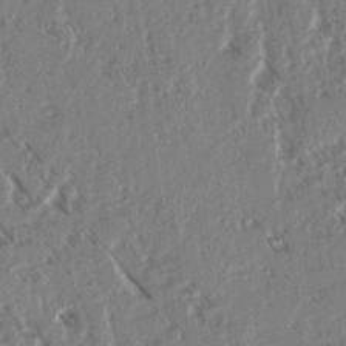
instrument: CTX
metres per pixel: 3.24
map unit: lAvf
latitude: 3.4804
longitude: -105.6883
